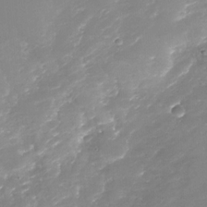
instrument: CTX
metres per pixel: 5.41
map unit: Nhu
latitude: -29.0298
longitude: -65.3104
